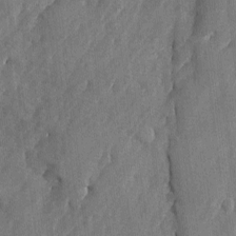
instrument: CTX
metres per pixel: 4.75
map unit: Ave
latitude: -7.9745
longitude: -117.5182
